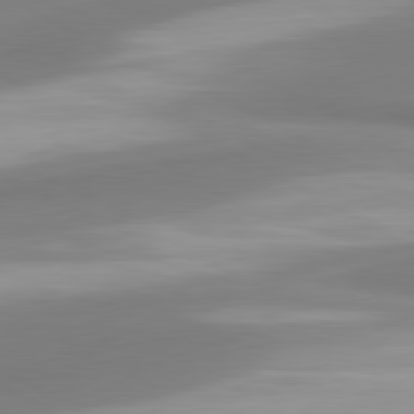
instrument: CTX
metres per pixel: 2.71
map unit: lApd
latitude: 80.5924
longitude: 174.3306
